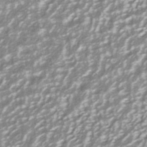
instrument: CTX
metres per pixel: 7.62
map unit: ANa
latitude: -40.3873
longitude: 102.7463
